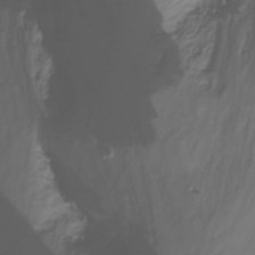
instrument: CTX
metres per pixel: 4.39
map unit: Nhu
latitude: -14.0283
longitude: -53.4616
